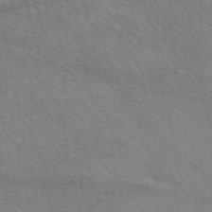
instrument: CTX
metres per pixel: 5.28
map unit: eAb
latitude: 50.2522
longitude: 120.4251
